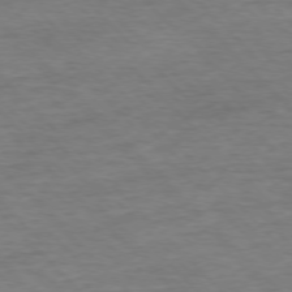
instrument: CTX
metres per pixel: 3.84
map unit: Ap
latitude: -77.0486
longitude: -94.8758
